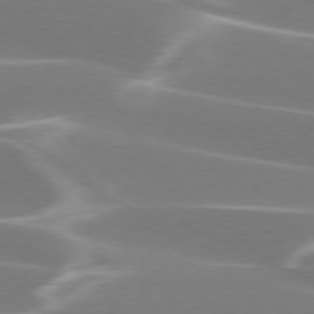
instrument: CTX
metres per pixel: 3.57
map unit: lApd
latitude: 75.6316
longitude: -63.1403
